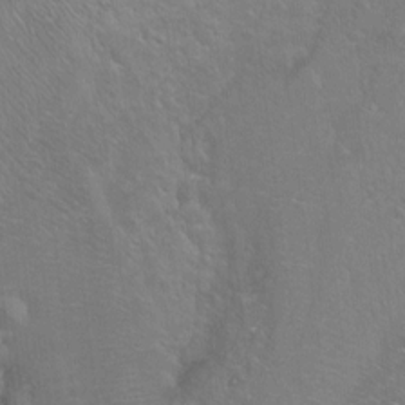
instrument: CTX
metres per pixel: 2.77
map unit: Ht
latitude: -6.8786
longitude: -36.8380
